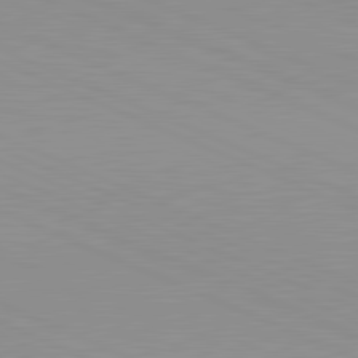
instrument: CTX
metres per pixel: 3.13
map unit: lApd
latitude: 81.7261
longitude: -168.5357
